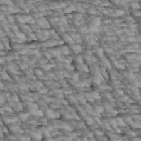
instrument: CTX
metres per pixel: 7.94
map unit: Htu
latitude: 2.3845
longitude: 143.8989
